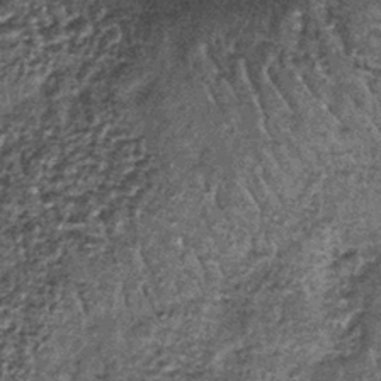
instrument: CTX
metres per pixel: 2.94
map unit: lHb
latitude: -38.8030
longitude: 64.9353
